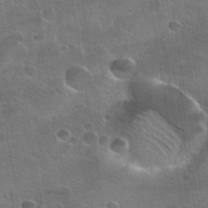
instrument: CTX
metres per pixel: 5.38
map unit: Nhu
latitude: 31.1404
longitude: -53.7450
